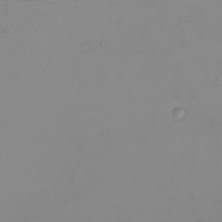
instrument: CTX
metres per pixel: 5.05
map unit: eHh
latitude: -5.6910
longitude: -82.5923
